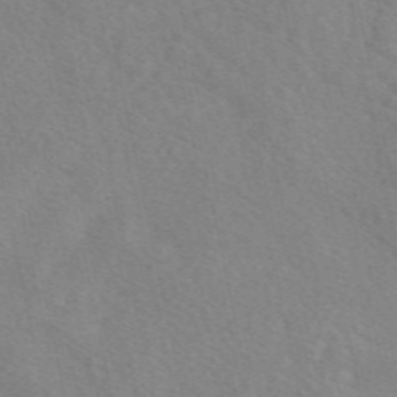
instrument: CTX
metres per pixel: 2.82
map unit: eAb
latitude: 49.6694
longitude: 118.0850
